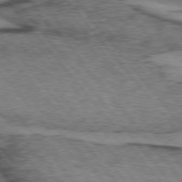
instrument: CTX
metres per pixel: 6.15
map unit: lApd
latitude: 74.4223
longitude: -77.3859
